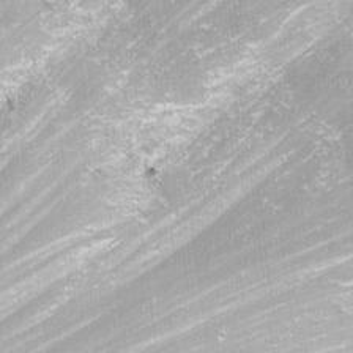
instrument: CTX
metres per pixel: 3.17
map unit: Nhu
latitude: -11.8800
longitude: -62.4790
